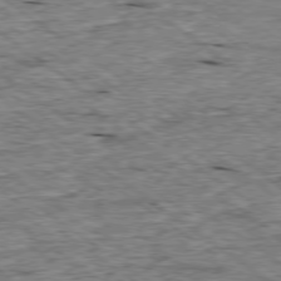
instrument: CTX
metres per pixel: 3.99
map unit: Ap
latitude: -78.9541
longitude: -87.4048
